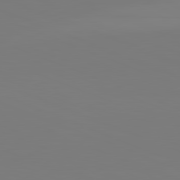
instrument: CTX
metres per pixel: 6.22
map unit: lApd
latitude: 81.9528
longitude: 146.3117
